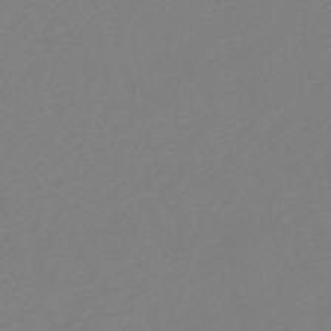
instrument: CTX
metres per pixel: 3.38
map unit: eHb
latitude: -49.5022
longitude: 84.6896
